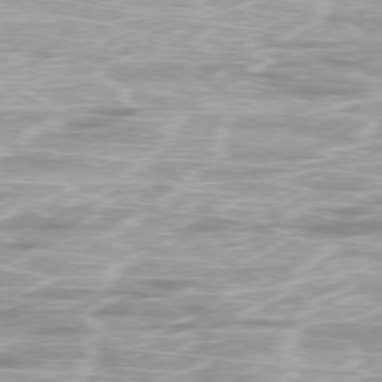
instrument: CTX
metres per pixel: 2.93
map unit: Ap
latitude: -80.1606
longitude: -59.8772
